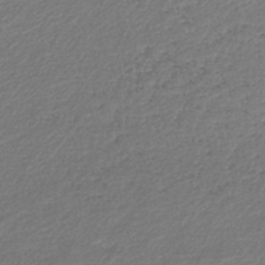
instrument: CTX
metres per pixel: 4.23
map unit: lHb
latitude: -44.5007
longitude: 59.5021
